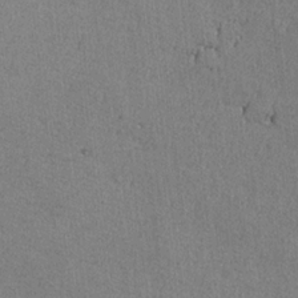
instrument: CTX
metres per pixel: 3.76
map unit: lAvf
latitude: -6.1039
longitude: -114.3656
